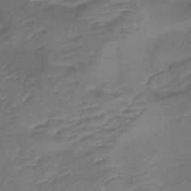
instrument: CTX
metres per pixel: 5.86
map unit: lHb
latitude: -39.3699
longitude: 75.0487
